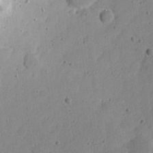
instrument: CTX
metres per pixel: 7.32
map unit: eHh
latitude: 21.9150
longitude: -69.6316
